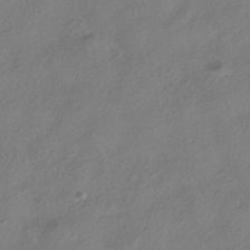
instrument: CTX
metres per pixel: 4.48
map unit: HNhu
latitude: -41.5021
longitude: 103.4643
